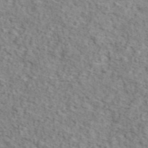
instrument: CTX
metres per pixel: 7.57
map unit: ANa
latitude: 46.3468
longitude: 29.9178
